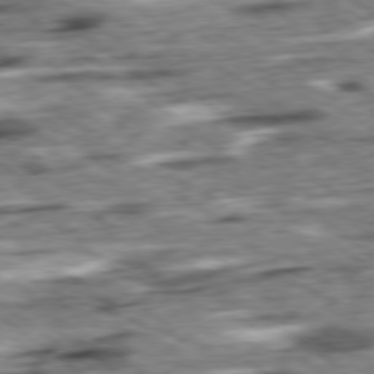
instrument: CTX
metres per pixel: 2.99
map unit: Ap
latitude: -79.1053
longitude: -76.1011
